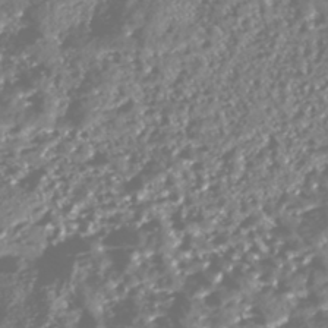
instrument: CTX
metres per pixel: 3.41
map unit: Nhe
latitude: -45.9178
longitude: 151.8044
